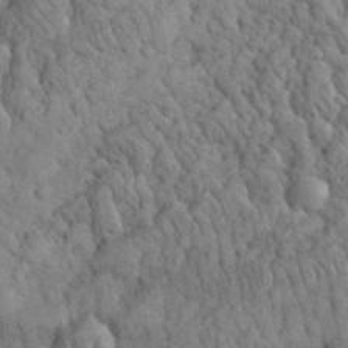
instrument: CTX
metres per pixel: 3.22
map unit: eHh
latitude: 33.3671
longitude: -66.5923
